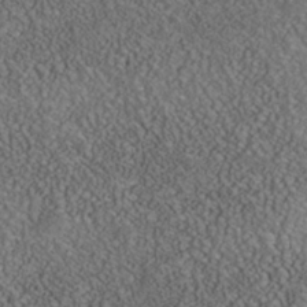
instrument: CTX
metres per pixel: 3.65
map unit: Nhe
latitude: -40.8975
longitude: -99.1025
